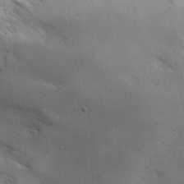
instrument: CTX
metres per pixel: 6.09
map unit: lHvf
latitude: 31.6883
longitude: -89.5183
